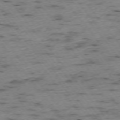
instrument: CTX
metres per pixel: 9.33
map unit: Ap
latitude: -73.7666
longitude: -73.5372
